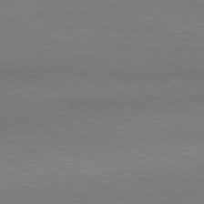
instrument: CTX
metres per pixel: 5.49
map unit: Hpe
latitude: -80.7841
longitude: 17.4644
